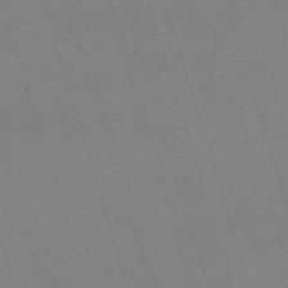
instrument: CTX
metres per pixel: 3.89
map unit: eHh
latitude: -63.6344
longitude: 50.8408
